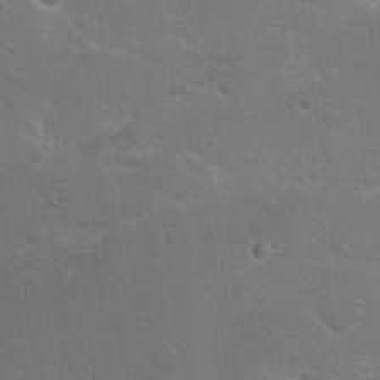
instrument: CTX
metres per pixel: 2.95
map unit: Hto
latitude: 17.8772
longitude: -36.9892
